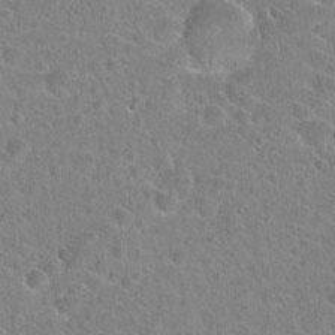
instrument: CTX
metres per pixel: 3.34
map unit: Hto
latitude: 22.9892
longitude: -45.7260
